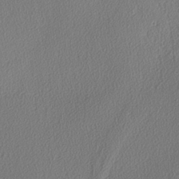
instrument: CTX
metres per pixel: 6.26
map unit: lAvf
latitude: -3.9745
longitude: -107.8583
